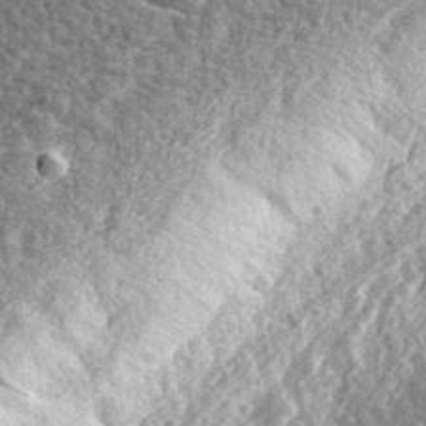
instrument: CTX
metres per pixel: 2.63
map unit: eHh
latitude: 34.7435
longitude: -79.2348
